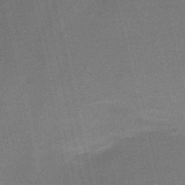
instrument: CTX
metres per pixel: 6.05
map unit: HNb
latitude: -52.6896
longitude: -46.3468
